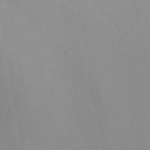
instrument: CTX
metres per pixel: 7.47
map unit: HNhu
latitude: -45.7100
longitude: 97.5210
